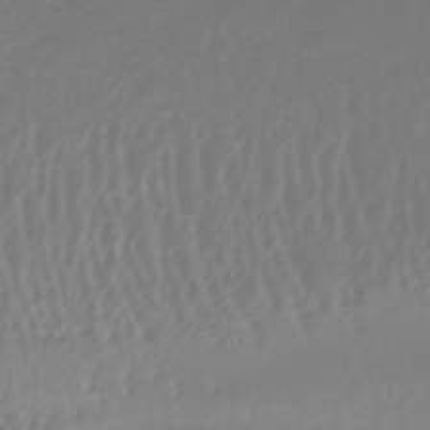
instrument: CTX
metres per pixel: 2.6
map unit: lHb
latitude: -41.3132
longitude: 64.6519
